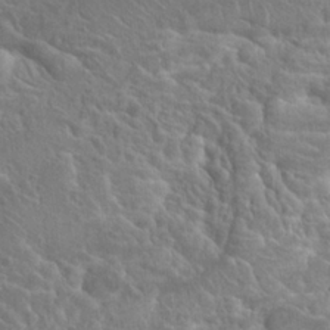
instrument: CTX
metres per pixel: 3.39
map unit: Hto
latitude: 23.2159
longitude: -39.8205
